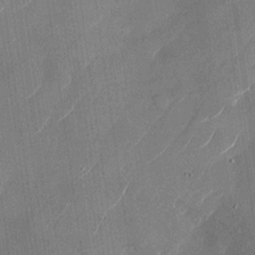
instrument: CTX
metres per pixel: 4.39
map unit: Nhu
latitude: -28.2740
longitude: -72.6869
